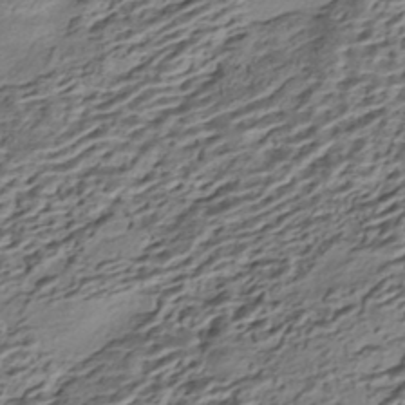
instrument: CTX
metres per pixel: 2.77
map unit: HNhu
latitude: -42.6140
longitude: 106.0283
